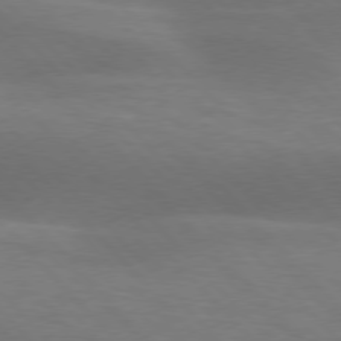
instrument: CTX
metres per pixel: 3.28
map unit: lApd
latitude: 76.5734
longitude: -59.4049
